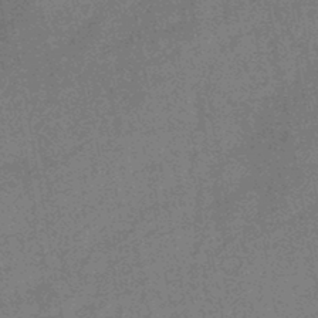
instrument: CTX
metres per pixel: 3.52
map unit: HNb
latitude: -45.0675
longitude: -36.7813
